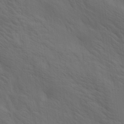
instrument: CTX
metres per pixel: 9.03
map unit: lAa
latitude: 19.9906
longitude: -139.3859
